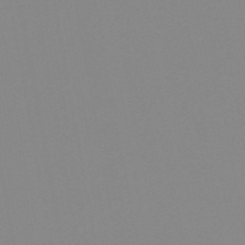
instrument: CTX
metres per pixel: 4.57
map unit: HNb
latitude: -54.4251
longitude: -49.3482
